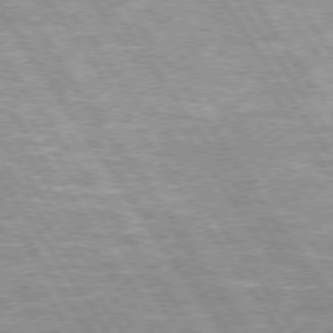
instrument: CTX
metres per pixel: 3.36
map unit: Hpe
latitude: 74.5546
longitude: -150.6301
